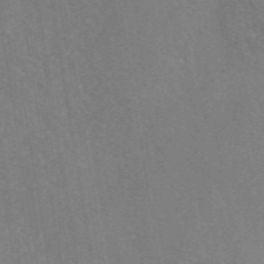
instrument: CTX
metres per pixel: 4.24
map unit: eAb
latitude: 46.3468
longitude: 111.1809
